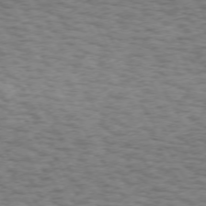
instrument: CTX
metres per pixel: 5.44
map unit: Hpe
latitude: 71.9528
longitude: -126.1578
